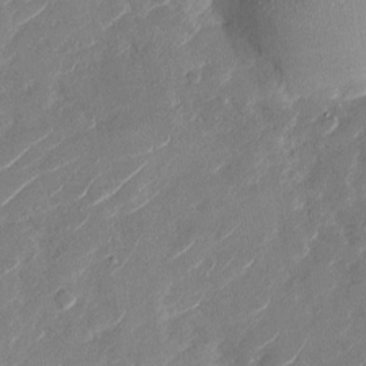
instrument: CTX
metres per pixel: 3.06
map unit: Nhu
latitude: -29.0675
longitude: -72.8380
